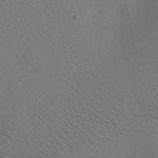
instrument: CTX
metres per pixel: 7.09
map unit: Aa
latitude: 23.0836
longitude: -138.2522
